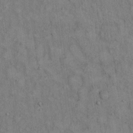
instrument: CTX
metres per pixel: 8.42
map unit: eHh
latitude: 16.1011
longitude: -62.9325
